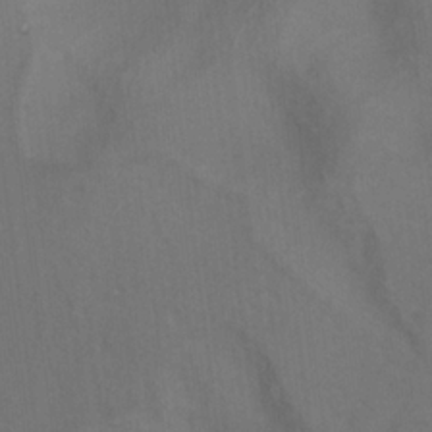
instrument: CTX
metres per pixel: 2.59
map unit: Hve
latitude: -31.0864
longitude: 94.3306
